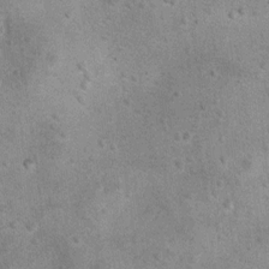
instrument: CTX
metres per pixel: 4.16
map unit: Hto
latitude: 11.7261
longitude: -36.8758
